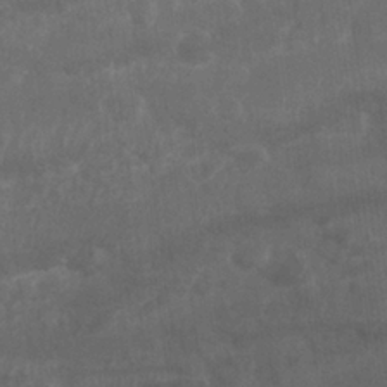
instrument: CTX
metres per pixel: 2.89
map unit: Nhu
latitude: 26.2334
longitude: -62.1011
